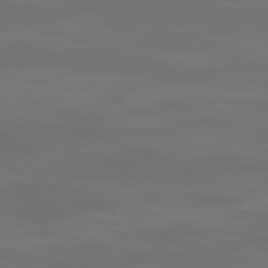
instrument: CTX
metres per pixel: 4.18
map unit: Ap
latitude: -76.5385
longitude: -81.9339
